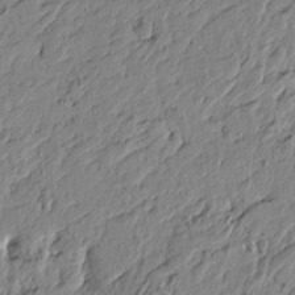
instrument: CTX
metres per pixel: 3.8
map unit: Htu
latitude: -5.1431
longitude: 179.3320
